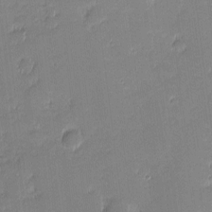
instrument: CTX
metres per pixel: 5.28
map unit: eHh
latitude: -1.6911
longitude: -83.0647
